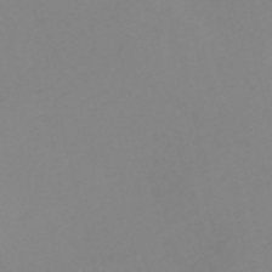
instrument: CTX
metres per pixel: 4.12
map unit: Nve
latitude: -56.9919
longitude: 53.2565
